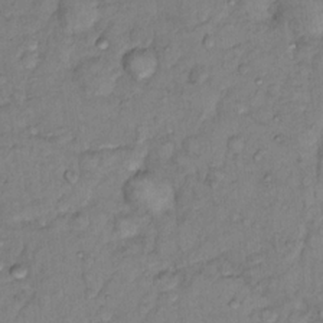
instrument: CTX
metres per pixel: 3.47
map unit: Hto
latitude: 15.1404
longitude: -30.4412
